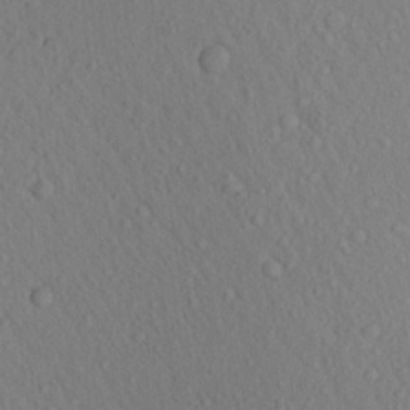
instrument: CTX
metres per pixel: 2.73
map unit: Aa
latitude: 23.7072
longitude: -146.7436
